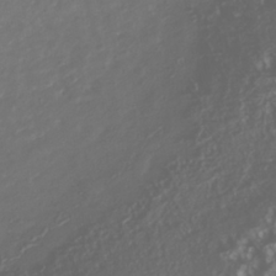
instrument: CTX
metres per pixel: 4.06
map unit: Nhu
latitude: -38.8975
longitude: -80.6490
